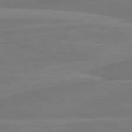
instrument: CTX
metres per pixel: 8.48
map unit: lApd
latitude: 82.0822
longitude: -173.6504
